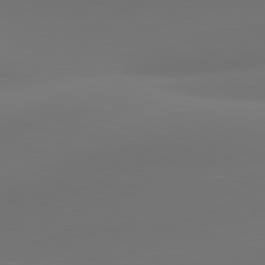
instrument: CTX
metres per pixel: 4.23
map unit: lApd
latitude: 81.2159
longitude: 128.8408
